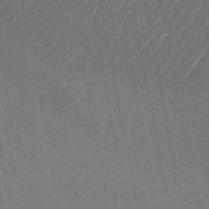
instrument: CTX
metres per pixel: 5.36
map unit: HNb
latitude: -51.9367
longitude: -49.5749
